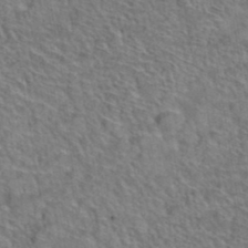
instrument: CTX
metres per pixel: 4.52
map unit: Hto
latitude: 38.1011
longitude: -44.9325
